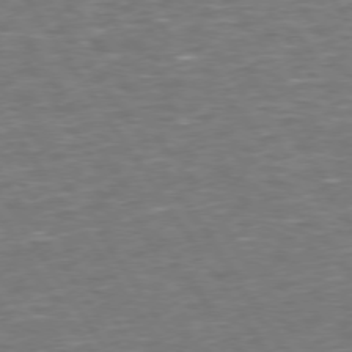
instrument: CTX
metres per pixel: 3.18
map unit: Hpe
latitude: 73.7639
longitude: -124.8758
